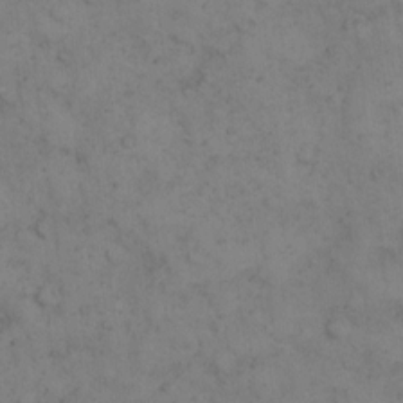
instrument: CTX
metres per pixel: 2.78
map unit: Hto
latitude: 8.0822
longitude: -59.3482
